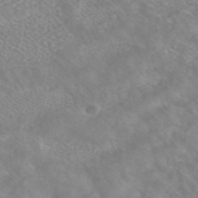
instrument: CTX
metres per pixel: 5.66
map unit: ANa
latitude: 43.9906
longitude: 28.2551
